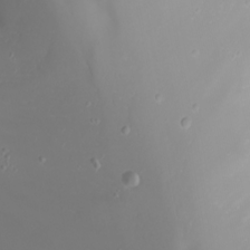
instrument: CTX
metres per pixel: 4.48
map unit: Htu
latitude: -4.2361
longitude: -88.7813
